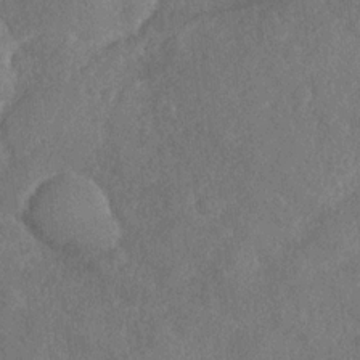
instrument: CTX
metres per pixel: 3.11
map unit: Nhu
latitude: -31.3132
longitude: -60.4223
